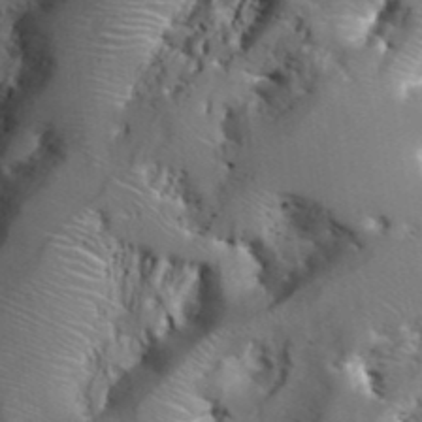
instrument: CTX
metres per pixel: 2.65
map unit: eHh
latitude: 40.5167
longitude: -56.9702
